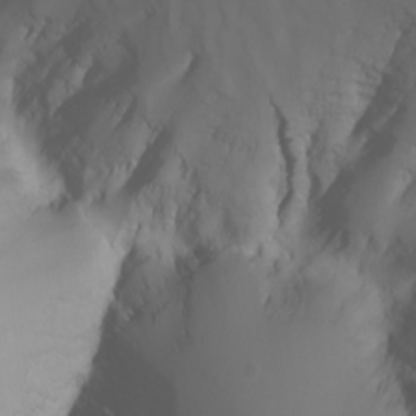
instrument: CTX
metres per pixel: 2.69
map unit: Nhu
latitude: -4.5573
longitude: -90.2145
